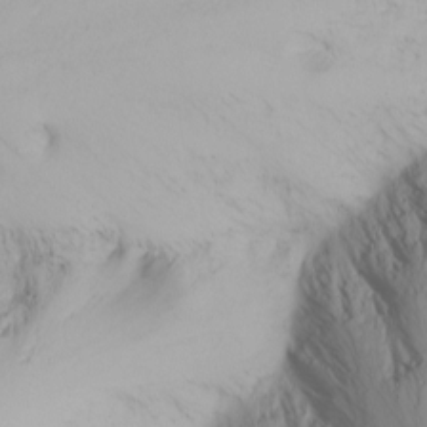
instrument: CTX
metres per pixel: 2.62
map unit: Nhu
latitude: -5.6344
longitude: -69.5749
